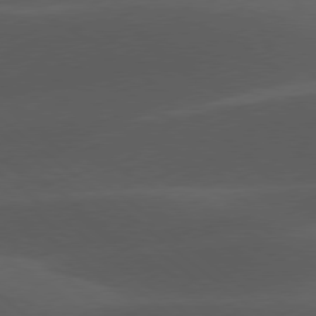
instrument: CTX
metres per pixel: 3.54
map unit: lApd
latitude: 78.1200
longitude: -55.6694
